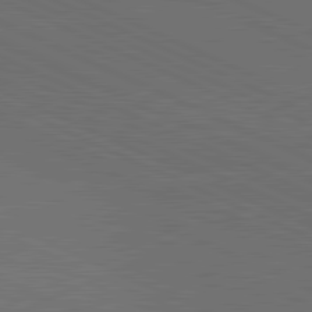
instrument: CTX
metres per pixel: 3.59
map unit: lApd
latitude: 81.6883
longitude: 148.6897
